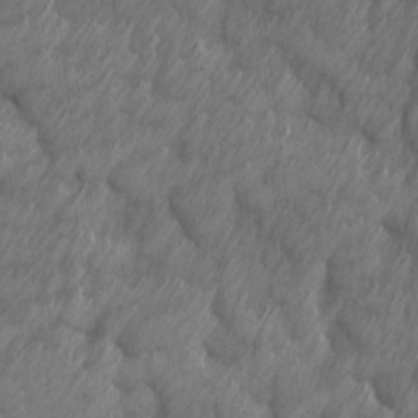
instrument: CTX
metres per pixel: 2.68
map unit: Ave
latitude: 13.4804
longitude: -105.9717
